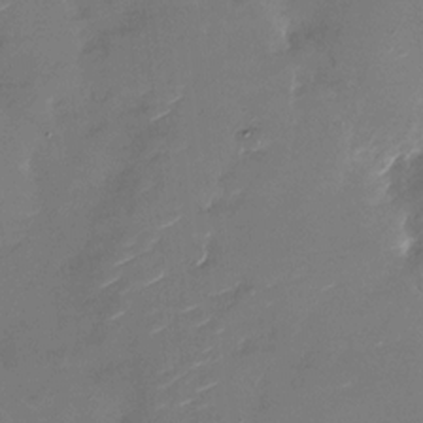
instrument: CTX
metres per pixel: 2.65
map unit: Nhu
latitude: -27.4265
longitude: -73.9339
